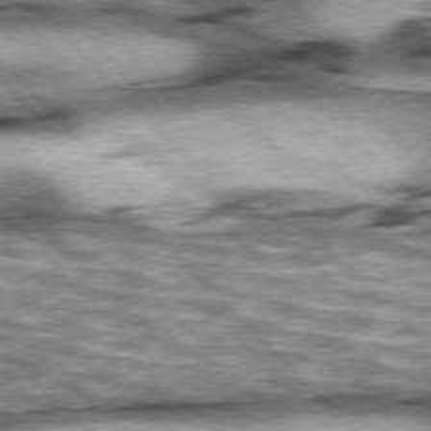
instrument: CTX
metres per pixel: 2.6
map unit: lApd
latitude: 76.6868
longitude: -50.4412
